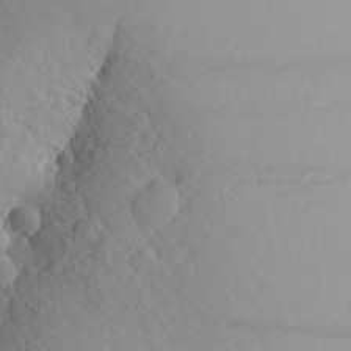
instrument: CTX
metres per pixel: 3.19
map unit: Aa
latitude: 26.8191
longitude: -144.5734
